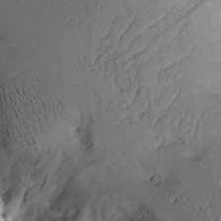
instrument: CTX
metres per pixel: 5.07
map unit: Aa
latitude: 9.4238
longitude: -128.1389
